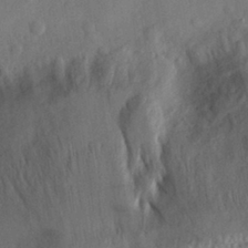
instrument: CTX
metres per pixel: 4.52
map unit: eHh
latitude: 30.3657
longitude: -73.2915
